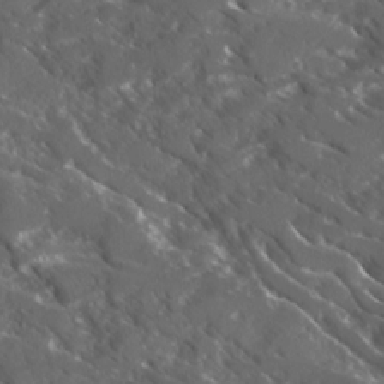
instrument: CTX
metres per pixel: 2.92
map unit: Ave
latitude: 17.4049
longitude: -130.2712
